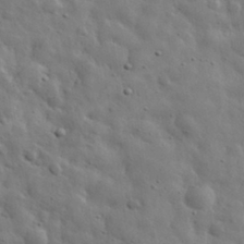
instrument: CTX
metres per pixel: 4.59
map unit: eHh
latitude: 31.2915
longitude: -73.6883
